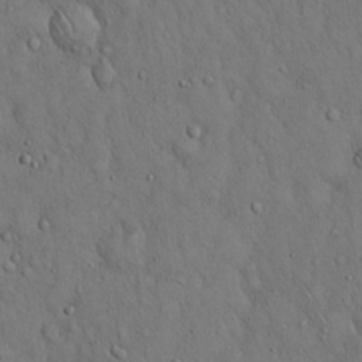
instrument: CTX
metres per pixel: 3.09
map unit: Hto
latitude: 15.5749
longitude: -58.0633
